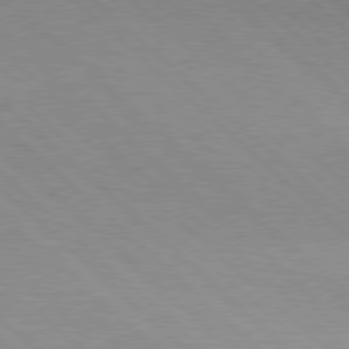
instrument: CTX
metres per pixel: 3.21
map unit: Hpe
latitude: 77.5560
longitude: -155.8016
